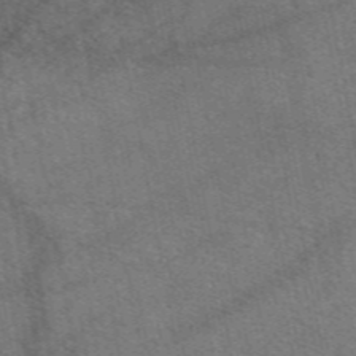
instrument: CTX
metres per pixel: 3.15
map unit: eAb
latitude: 49.0081
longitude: 112.8219
